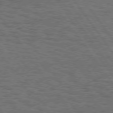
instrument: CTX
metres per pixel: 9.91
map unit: Hpe
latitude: 75.0836
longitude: -135.9528
